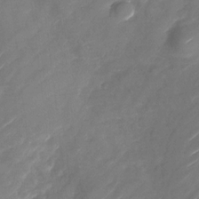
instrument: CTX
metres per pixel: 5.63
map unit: Nhu
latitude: -29.1809
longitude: -73.9528
